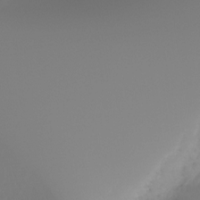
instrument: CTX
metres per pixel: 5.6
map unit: Ht
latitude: -16.6897
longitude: -47.0081
